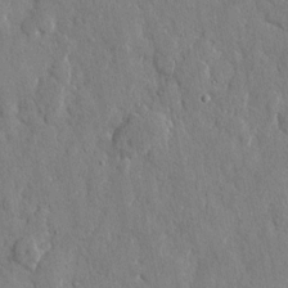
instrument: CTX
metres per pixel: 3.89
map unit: eHh
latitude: 12.2145
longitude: -69.9528
